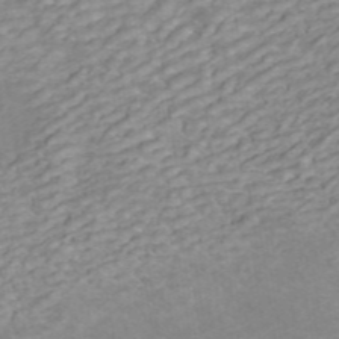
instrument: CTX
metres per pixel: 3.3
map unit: ANa
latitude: 45.8772
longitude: 22.5574
